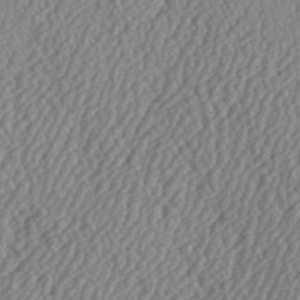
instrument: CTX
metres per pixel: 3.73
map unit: Hve
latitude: 3.4993
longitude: -124.0255
